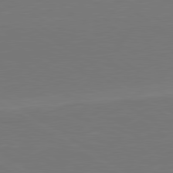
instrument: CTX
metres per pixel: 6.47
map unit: lApd
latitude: 79.8017
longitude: 162.2361
